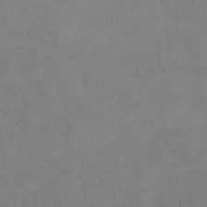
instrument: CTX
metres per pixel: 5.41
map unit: lHvf
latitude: -12.7841
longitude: -99.8583
